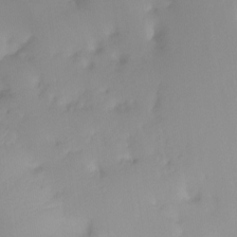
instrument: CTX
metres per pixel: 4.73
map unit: Ht
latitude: -16.7841
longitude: -47.3671
